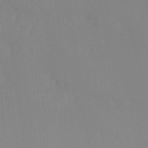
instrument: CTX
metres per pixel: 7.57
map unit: Hto
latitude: -8.5196
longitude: -47.5560
